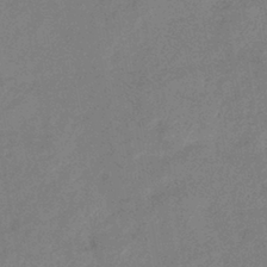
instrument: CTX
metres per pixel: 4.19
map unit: eHb
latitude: -41.0864
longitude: 79.8233
